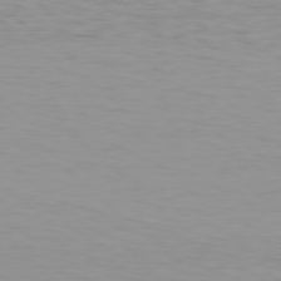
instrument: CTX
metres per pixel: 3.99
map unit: Hpe
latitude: 78.3845
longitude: -144.6301
